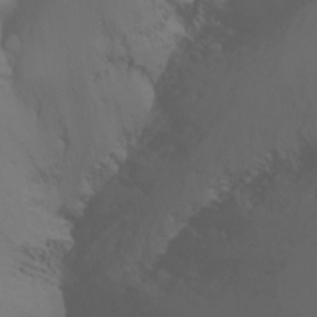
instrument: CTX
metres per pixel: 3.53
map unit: Nhu
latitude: -14.7841
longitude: -53.0459
